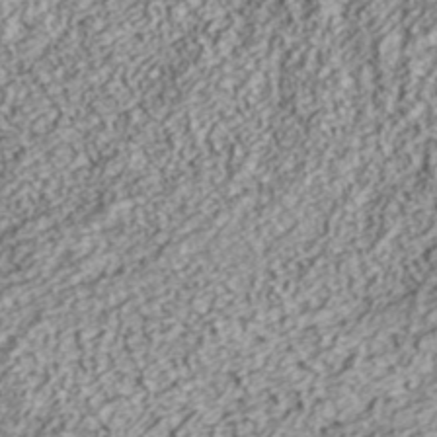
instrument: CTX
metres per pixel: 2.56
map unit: ANa
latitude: 43.1403
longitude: 35.6911
